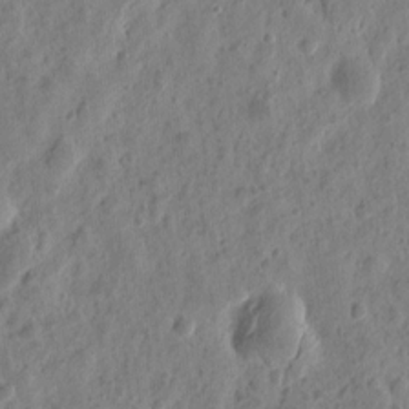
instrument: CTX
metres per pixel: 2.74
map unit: eHh
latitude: 9.1214
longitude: -74.2900
